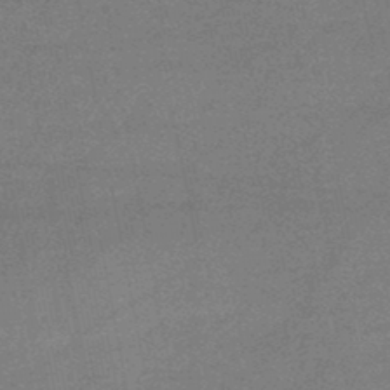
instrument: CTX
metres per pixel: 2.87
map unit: HNb
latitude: -47.4454
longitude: -39.4993
